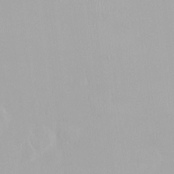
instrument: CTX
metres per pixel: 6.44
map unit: HNhu
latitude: -0.0850
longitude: -5.1214
